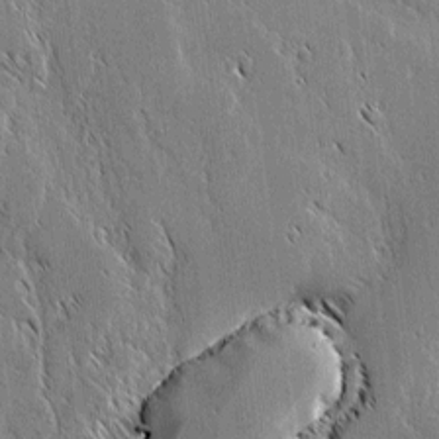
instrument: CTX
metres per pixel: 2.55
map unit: lAvf
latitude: 1.8772
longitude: -106.7624
